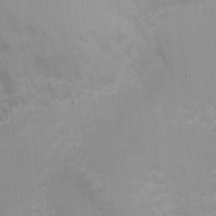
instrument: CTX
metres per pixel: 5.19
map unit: Nhu
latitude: 1.9339
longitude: -15.4427
